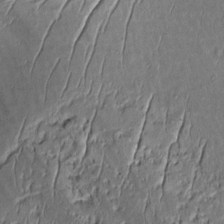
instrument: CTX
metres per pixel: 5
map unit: Aa
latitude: 8.8947
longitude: -131.9528
